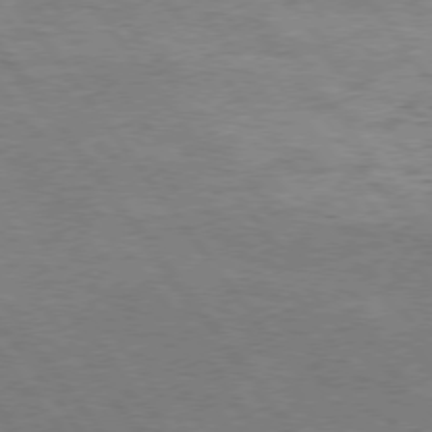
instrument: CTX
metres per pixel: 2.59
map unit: Hpe
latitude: 75.2915
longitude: -140.5734
